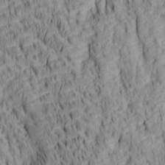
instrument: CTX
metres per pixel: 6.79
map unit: lAa
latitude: 6.6301
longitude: -115.3670
